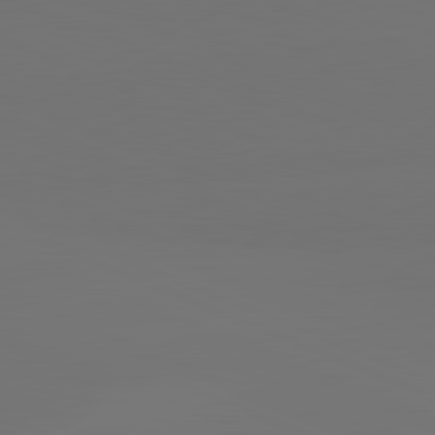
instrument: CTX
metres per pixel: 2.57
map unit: lApd
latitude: 81.7639
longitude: 147.0297
